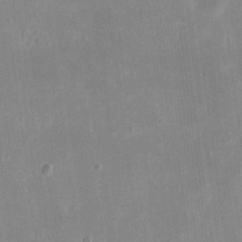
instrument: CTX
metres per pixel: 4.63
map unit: eHh
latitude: 19.6882
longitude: -70.7435
